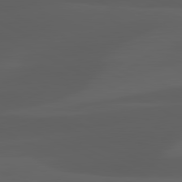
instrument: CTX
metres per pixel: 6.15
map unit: lApd
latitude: 81.4237
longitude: 123.8612
